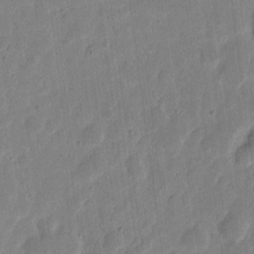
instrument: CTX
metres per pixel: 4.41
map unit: eHh
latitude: 6.9325
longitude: -70.8947
